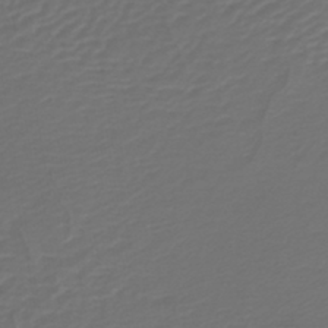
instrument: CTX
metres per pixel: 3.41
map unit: lHb
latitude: -43.5777
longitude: 76.9353
